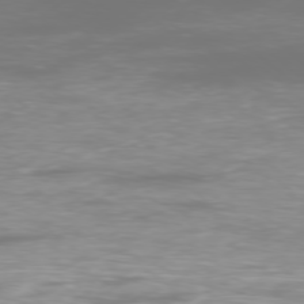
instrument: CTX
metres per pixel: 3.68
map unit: Ap
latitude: -77.6344
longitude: -80.5735
